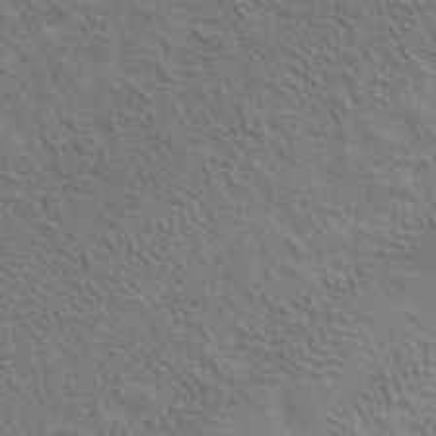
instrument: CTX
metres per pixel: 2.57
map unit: ANa
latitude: 39.3671
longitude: 19.6155
